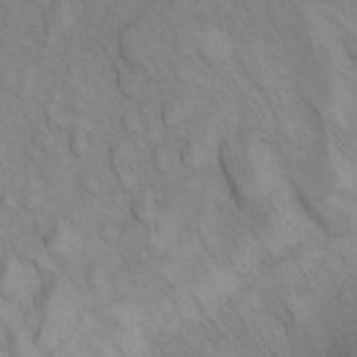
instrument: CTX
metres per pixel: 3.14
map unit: Ht
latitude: 11.7450
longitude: -32.6490
